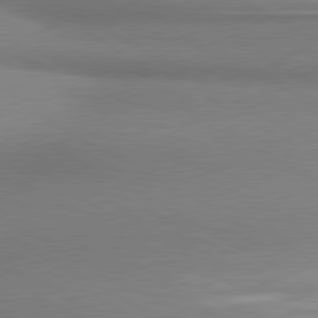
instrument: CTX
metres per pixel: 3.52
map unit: lApd
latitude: 80.2522
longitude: 167.9745
